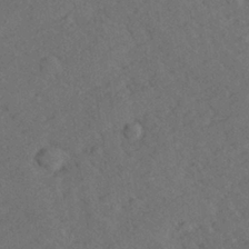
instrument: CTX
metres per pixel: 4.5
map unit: lHvf
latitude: 26.4223
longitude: 143.6721
